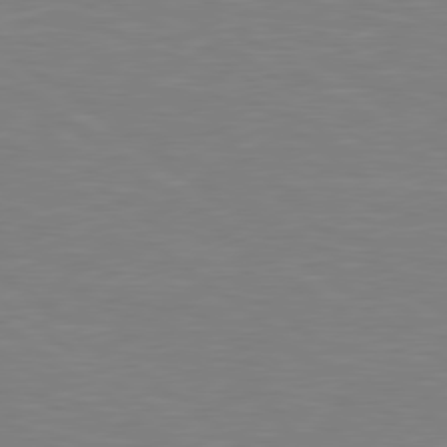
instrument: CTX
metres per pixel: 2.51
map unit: Hpe
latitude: 78.9325
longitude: -148.8758
